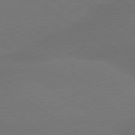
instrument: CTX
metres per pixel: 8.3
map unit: lApd
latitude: 79.8206
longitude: -151.9528
